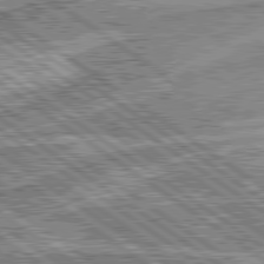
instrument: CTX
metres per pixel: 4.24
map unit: lApd
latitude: 80.0822
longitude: -178.7813
